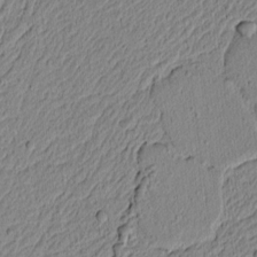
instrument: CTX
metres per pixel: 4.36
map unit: lAvf
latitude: 6.4979
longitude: 166.1039
